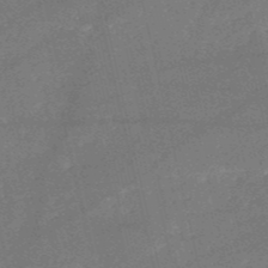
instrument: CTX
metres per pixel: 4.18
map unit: HNb
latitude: -51.9367
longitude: -40.5545
